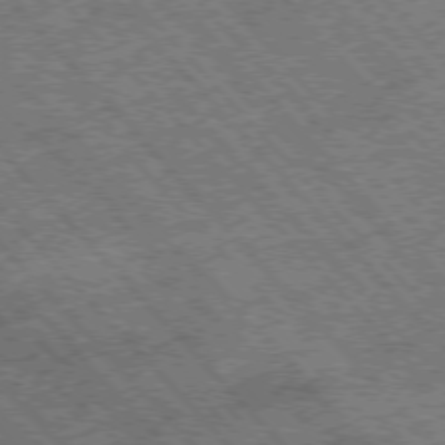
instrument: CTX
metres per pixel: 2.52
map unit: Hpe
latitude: -77.0109
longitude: 12.6708
